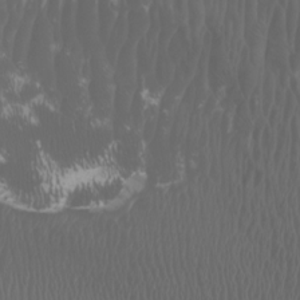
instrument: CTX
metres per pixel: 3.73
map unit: Htu
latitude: -5.4076
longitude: -73.6505
